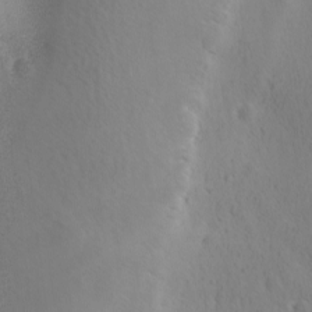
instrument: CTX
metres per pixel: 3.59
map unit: Ave
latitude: -8.7085
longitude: -121.6316
